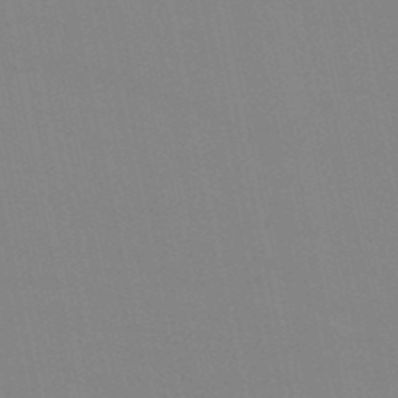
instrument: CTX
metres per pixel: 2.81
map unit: eHb
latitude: -50.1417
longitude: 68.3873
